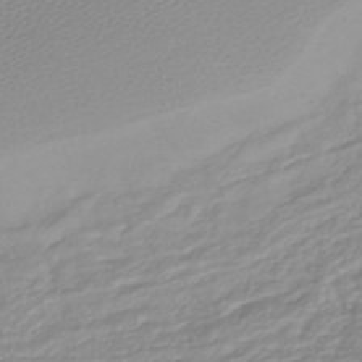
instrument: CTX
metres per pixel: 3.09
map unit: lHb
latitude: -45.2376
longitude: 75.6344
